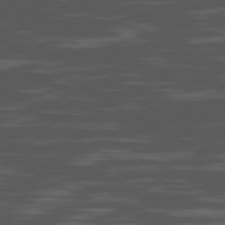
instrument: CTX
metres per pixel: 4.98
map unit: Ap
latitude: -80.1417
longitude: -102.2144
